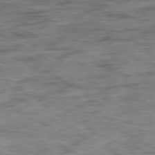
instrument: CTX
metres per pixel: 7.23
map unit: Ap
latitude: -81.0298
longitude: -97.1592
